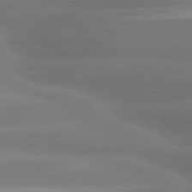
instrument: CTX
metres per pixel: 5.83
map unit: lApd
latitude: 80.4790
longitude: -135.7449
